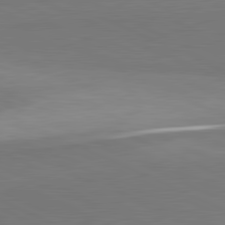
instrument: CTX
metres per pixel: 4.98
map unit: lApd
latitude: 81.4804
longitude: 156.5007
